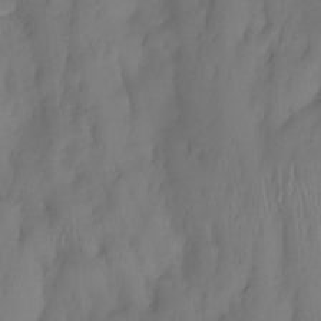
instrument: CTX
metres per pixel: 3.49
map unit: eHh
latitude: -23.3132
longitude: 15.7100
